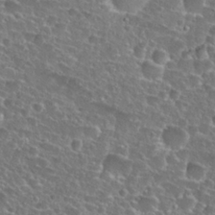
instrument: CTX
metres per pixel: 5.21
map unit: Hto
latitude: 27.2726
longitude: -50.7057
